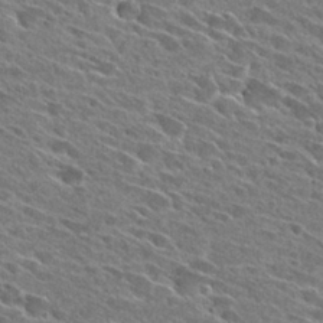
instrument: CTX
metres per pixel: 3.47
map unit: Hto
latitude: 27.4238
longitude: -43.0647
